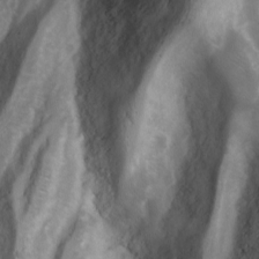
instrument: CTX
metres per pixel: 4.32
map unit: Ave
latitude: 11.1970
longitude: -104.7436
